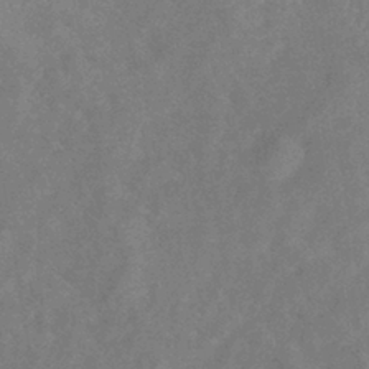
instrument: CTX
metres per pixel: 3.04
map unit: eHb
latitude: -38.4629
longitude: 77.2376
